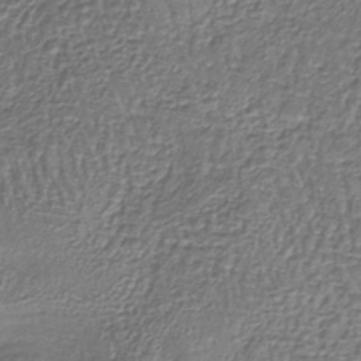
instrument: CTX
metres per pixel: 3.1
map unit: lHb
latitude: -39.4266
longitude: 61.1620
